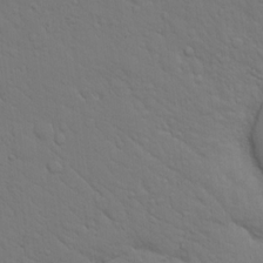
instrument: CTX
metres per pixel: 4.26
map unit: eHh
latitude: 18.3845
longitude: -63.0270
